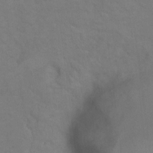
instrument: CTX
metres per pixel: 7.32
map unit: Hto
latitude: 6.2145
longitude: -35.8016
